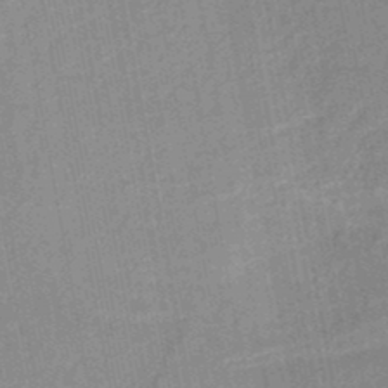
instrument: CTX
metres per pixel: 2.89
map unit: HNb
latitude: -48.3496
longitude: -44.1955
